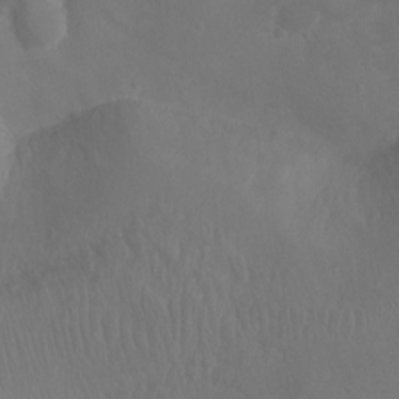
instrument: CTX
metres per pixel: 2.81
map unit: Ht
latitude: 1.3292
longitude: -20.4601
